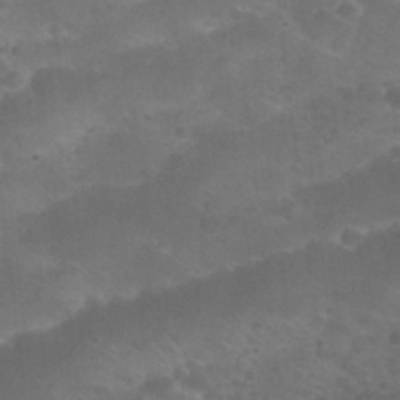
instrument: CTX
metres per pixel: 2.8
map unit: Nhu
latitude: 27.1403
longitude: -55.0080
